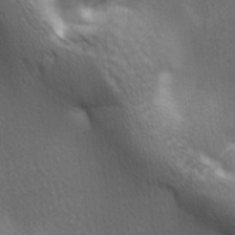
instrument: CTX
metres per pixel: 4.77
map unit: lAa
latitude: -6.1983
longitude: -121.6127
